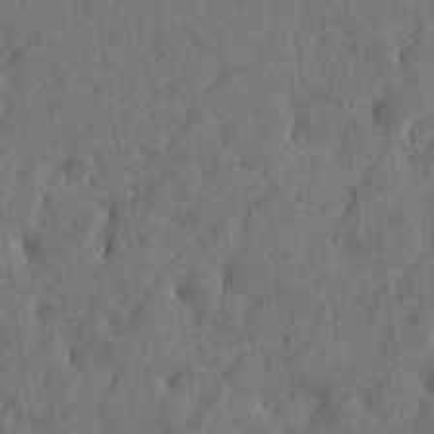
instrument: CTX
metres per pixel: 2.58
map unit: Htu
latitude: -5.0864
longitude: -177.5371
